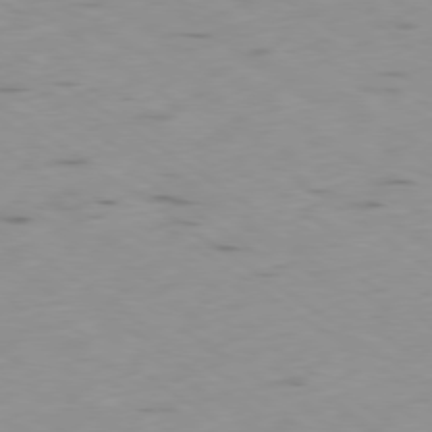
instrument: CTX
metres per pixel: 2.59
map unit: Ap
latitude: -79.2754
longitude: -72.5735
